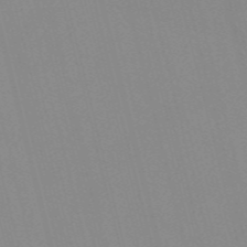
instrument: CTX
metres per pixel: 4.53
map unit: Nve
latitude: -57.1431
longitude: 61.6344
